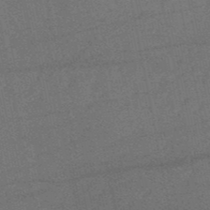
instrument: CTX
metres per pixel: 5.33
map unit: eHb
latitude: -50.7085
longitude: 78.5007
